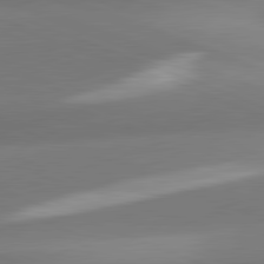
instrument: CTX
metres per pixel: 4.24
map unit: lApd
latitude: 81.8016
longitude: 141.1620
